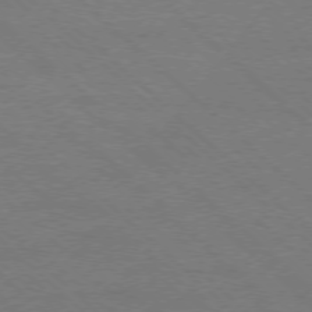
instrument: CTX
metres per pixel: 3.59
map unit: Ap
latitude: -77.7478
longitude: -86.1767
